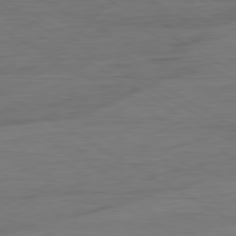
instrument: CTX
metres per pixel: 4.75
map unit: Ap
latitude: -81.3510
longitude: -79.2915
